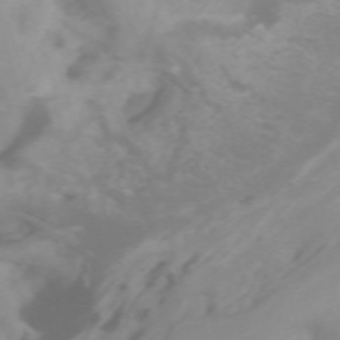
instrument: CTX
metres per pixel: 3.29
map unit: Htu
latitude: -4.8408
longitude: 137.2754
